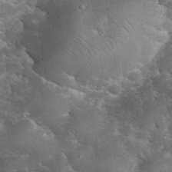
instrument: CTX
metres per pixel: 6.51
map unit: eHh
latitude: 35.1970
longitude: -65.9717
